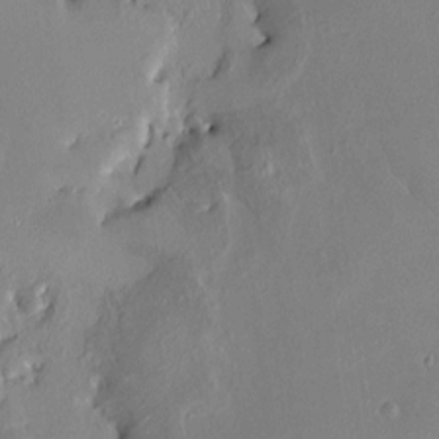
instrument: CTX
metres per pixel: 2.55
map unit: HNhu
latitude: 6.9514
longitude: 4.8219
